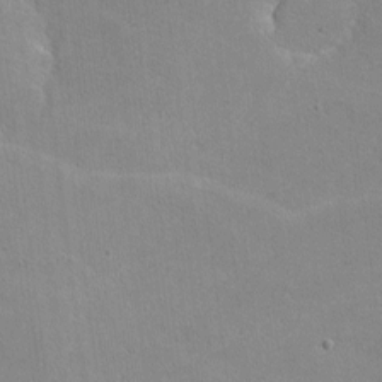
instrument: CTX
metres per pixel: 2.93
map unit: lHvf
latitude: -11.1053
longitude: -101.9528
